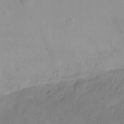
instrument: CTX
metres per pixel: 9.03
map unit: Ht
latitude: -1.5966
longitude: -19.6505
